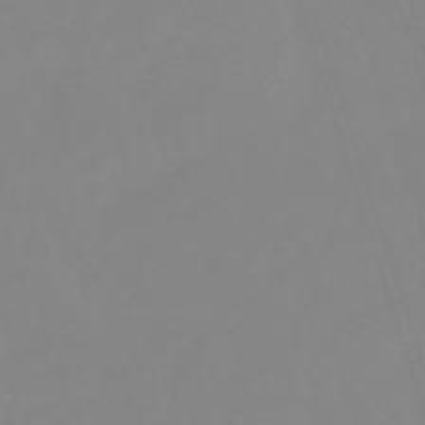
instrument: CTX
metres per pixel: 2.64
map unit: lHb
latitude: -49.3132
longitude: 81.5210
